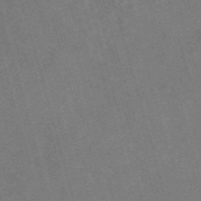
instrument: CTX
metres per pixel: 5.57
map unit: Nve
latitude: -58.9352
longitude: 62.8597
